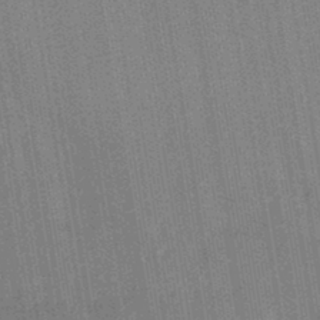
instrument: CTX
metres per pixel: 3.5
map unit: HNhu
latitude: -42.7085
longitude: 96.1606
